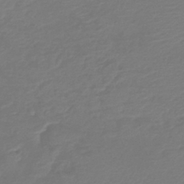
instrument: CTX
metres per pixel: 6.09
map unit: lHb
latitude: -42.5951
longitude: 81.1809
